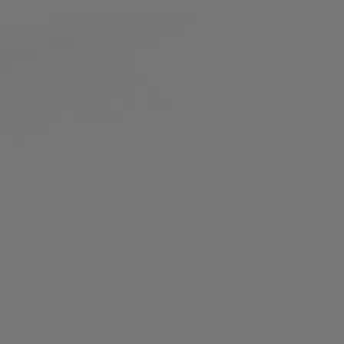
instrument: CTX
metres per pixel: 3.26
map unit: Hpe
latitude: 78.8002
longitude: 177.7856
